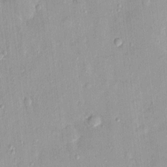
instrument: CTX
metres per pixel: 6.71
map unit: Nhu
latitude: 1.6127
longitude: -14.4034
